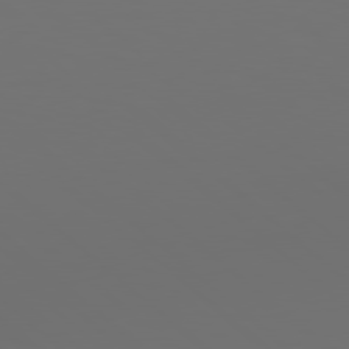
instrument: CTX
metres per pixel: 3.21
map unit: Hpe
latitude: 78.4223
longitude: -173.9906
